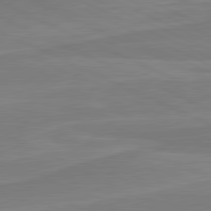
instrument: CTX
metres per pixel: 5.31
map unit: lApd
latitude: 81.3482
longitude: 169.4643
